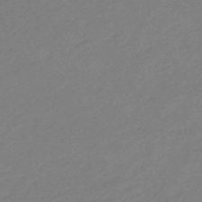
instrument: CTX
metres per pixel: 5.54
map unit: eHb
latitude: -49.3699
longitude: 85.7288
